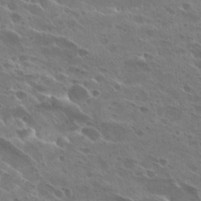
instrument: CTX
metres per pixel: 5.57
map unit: Hto
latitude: 27.1781
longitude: -40.6490
